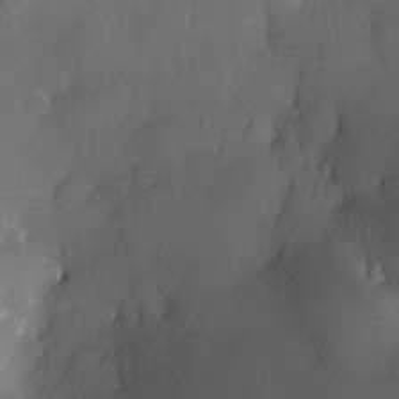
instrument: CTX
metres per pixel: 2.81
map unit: Nhe
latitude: -32.5385
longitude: -115.6127
